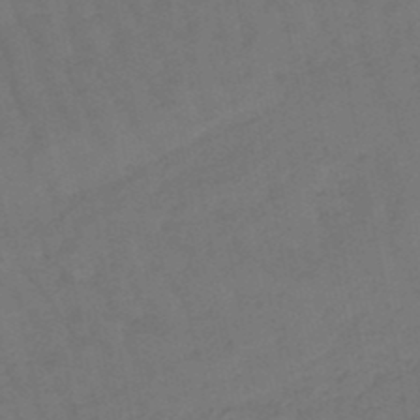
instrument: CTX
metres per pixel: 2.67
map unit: lHb
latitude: -47.5210
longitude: 80.9353
